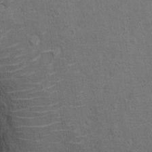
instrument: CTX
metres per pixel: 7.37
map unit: Hto
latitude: 11.1214
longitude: -36.9325
